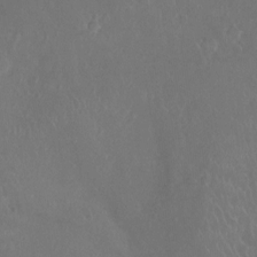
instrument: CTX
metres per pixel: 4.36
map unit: Ht
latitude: -7.6344
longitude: -19.1214
